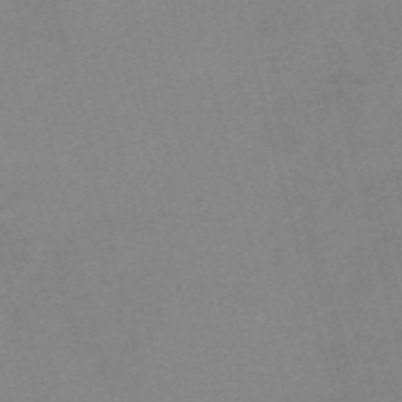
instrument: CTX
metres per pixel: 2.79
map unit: Nve
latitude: -56.9919
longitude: 59.0864
